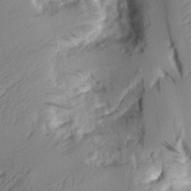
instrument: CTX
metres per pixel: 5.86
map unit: Aa
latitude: 7.8016
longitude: -128.3089
